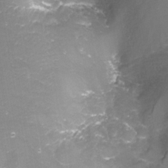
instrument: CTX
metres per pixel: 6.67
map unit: Nhu
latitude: -9.6533
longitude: -78.8191
